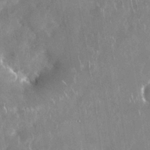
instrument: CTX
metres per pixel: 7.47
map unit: Nhu
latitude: 29.3670
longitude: -62.2523
